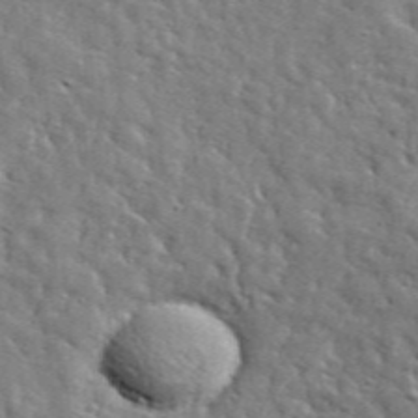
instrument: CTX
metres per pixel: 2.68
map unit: lHvf
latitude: 36.2523
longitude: -86.4223
